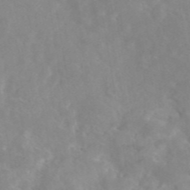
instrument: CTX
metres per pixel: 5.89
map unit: eAb
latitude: 45.5749
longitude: 126.5573
